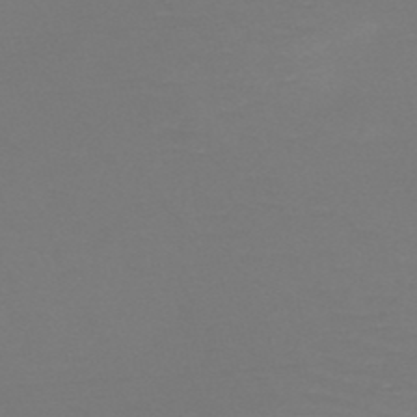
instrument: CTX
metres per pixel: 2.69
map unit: HNb
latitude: -51.4832
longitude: -43.8961
